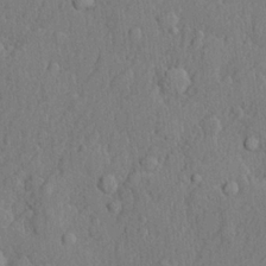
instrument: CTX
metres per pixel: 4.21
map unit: lHvf
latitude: 21.6316
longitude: 142.6896
